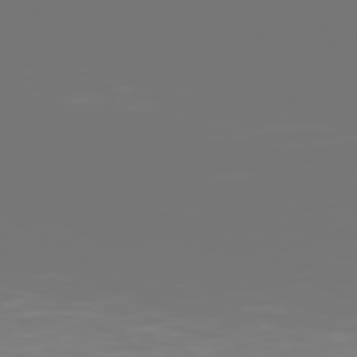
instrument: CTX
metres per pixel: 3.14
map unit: Hpe
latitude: 77.8016
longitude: -141.2914
